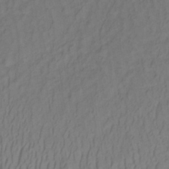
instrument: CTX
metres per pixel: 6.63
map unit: lHb
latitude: -32.8408
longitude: 64.9164
